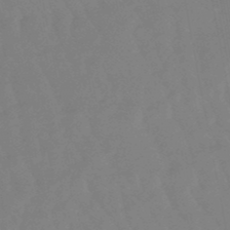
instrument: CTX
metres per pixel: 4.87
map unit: lHb
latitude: -48.9731
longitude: 78.3873
